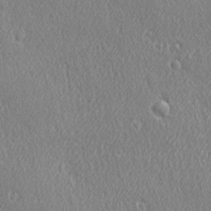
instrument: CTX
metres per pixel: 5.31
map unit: Ave
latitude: 22.0444
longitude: -136.3468
